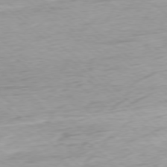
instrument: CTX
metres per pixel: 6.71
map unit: Ap
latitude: -78.4062
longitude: -71.0647
